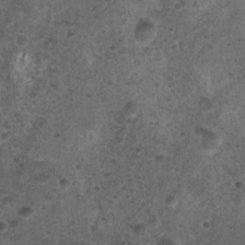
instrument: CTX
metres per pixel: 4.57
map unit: Nhu
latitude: 3.0647
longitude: -14.5168
